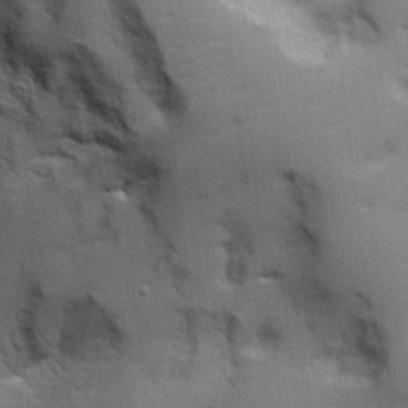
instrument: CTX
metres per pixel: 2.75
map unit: lHvf
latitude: 25.1214
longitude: 140.3495
